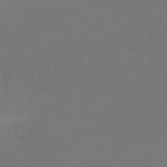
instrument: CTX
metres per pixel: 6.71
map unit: lHb
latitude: -43.4832
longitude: 63.7477
